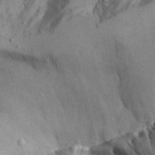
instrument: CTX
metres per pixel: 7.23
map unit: Aa
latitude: 23.5938
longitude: -127.9717
